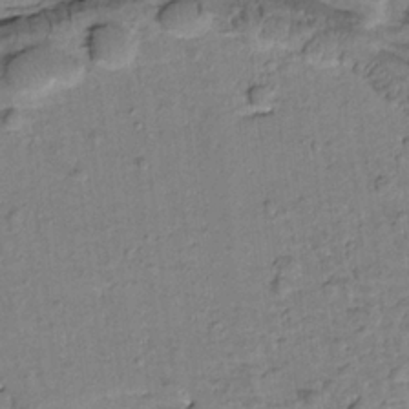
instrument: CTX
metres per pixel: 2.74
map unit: Htu
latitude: -2.1605
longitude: 173.1809
